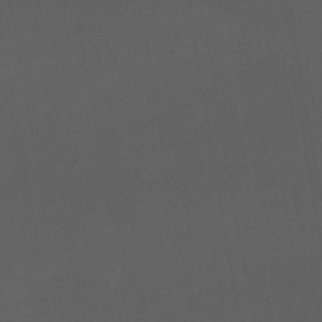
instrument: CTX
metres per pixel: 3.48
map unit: HNb
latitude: -51.6722
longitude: -39.4993
